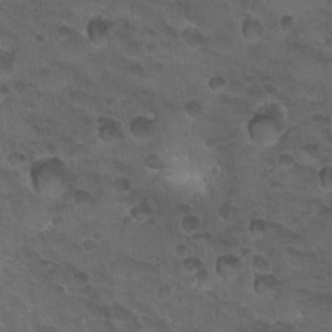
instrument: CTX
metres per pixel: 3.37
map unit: Nhu
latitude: 18.7435
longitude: -32.4034
